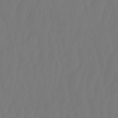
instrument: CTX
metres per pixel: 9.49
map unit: eHb
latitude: -50.8975
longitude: 75.6533
